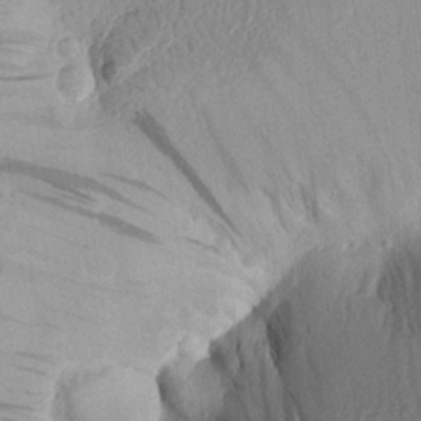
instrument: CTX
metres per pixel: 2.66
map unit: Aa
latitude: 22.1011
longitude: -148.7624
